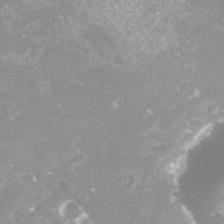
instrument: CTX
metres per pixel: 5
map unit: Nve
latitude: -18.2550
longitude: -59.0647
